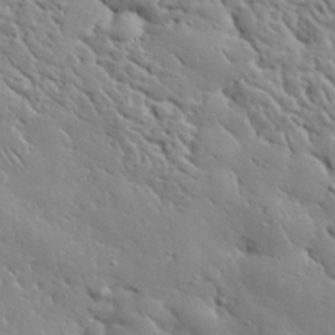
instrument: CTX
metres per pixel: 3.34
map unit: lHvf
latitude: 35.4237
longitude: -85.8772
